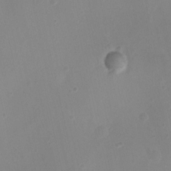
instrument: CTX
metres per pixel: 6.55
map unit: Nhu
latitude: 5.2726
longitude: -16.5924
